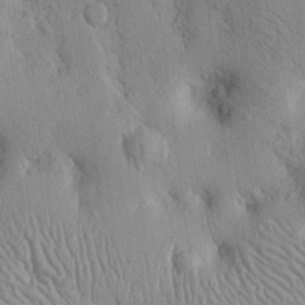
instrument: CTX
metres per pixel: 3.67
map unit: Nhu
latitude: 15.4238
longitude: -78.1200
